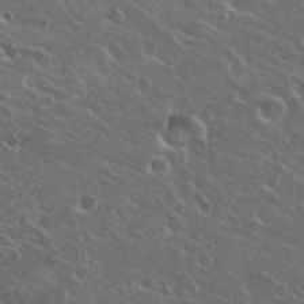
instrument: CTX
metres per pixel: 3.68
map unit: Hto
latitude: 26.9703
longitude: -50.5356
